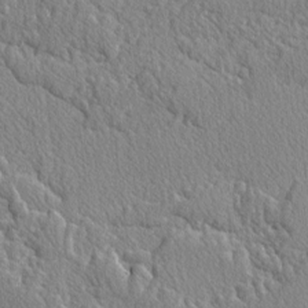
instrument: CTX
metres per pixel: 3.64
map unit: lAvf
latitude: -2.5573
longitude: -109.4804
